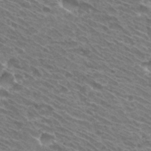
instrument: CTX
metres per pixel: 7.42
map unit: Hto
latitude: 31.4616
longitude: -42.7624
